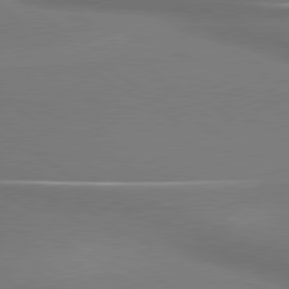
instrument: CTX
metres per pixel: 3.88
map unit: lApd
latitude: 79.9339
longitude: 177.5777
